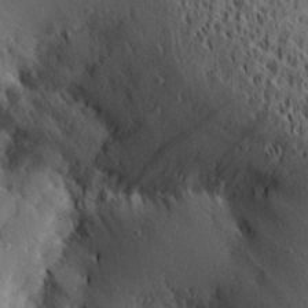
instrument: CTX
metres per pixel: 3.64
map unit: Aa
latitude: 28.4601
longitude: -131.0081
